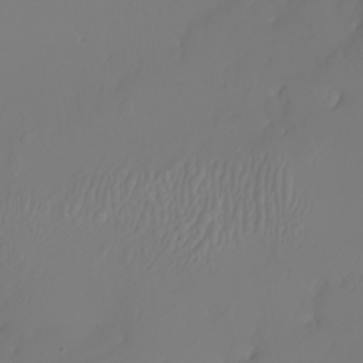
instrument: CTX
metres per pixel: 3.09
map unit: Nhu
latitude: -5.6533
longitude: -93.7449
